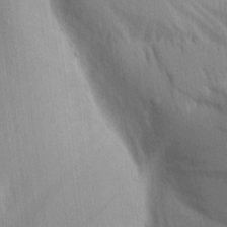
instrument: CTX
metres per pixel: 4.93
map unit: Aa
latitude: 17.2348
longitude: -149.1970
